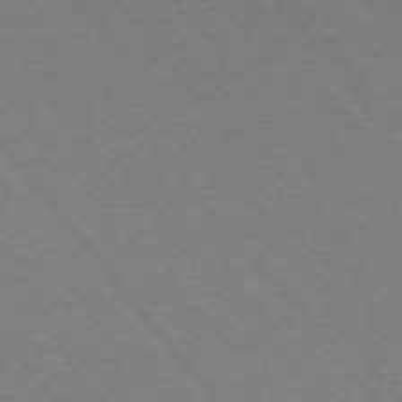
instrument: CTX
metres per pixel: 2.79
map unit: Ap
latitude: -75.8423
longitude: -95.2915
